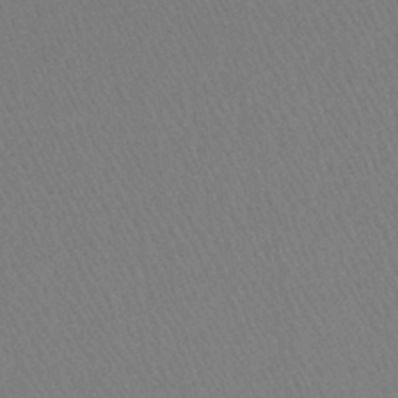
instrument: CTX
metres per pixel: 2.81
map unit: lHb
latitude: -38.6519
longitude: 58.3117
